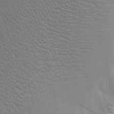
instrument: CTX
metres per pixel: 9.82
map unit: Nhu
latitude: 1.8016
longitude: -76.8758
